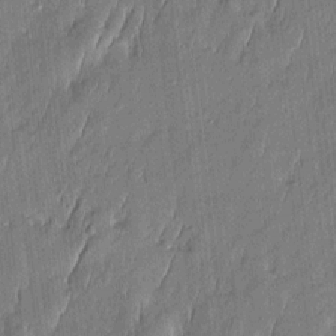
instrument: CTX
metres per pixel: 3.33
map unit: Htu
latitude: -5.9556
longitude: 175.1998
